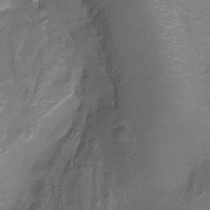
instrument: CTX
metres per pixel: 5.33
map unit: Nhu
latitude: -17.3132
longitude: -48.3656
